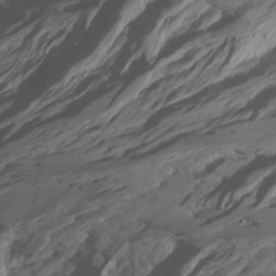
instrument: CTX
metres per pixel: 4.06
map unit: Htu
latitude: -7.7855
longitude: -64.4223
